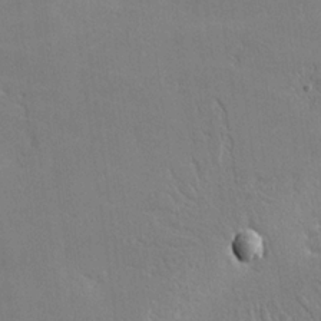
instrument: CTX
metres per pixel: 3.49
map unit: lHvf
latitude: -10.6141
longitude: -102.2333
